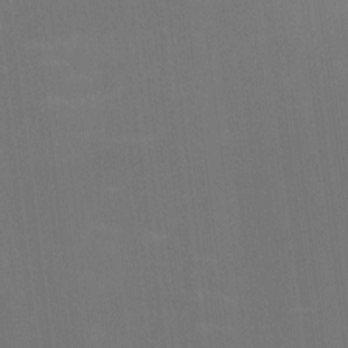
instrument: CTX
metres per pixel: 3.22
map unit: Hto
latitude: -10.7463
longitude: -38.4979
